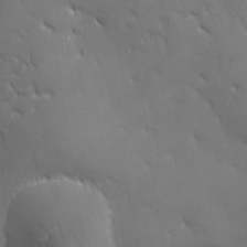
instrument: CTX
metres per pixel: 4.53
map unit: Ave
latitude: 1.8394
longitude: -113.2726
